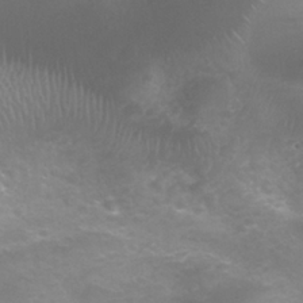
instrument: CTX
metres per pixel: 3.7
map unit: Nhu
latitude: 25.4237
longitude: -52.9892
